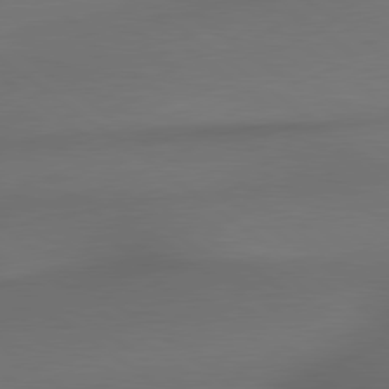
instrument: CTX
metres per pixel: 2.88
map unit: lApd
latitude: 79.5371
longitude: -173.3292
